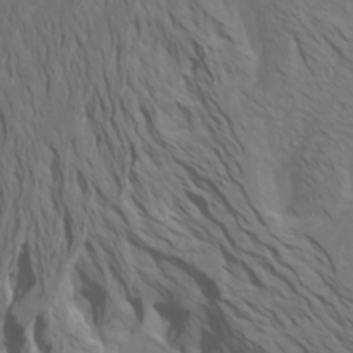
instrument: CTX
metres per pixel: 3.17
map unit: Htu
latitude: -6.5385
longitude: -70.2711
